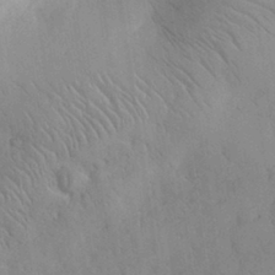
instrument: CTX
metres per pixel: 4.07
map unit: eHh
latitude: 30.4034
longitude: -70.3656
